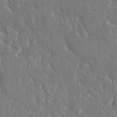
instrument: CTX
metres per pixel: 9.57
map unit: HNhu
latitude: 5.0836
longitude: 10.4629
